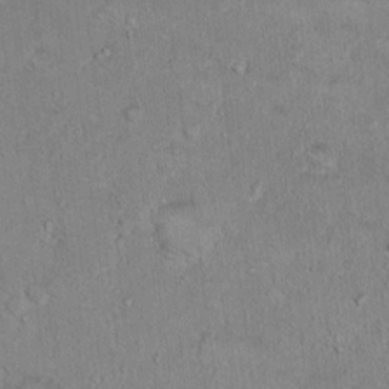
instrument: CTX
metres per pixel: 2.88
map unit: Ht
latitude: 15.2537
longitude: -37.5371
